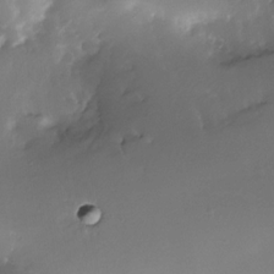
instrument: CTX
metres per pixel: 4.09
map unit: Nhe
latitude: -31.8989
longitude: -117.5371
